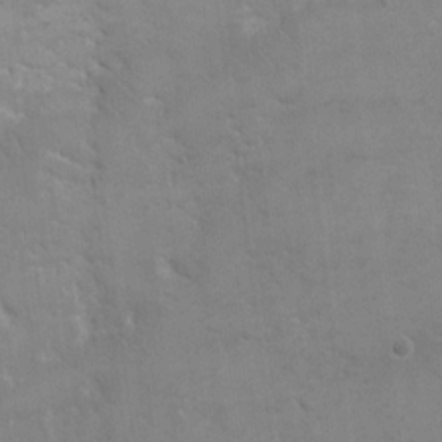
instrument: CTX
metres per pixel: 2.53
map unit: eHh
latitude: 18.2711
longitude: -66.1577
